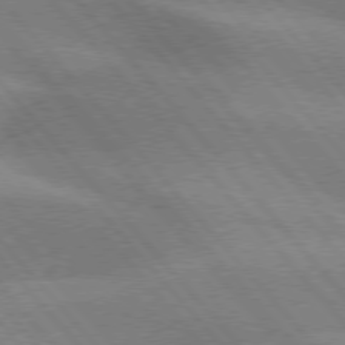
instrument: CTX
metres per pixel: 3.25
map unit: lApd
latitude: 76.1200
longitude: -62.1767
